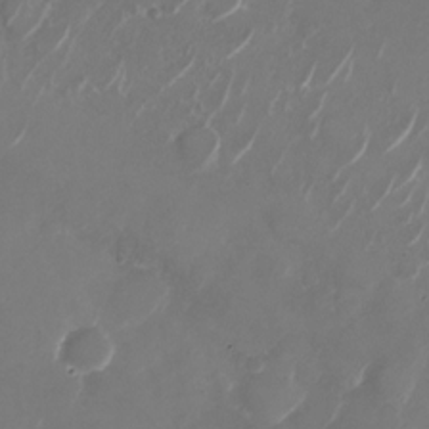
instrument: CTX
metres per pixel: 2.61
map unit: Nhu
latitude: -28.6330
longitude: -71.0080
